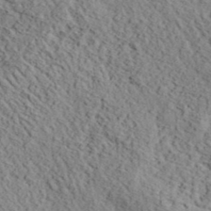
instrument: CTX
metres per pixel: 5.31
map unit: eHh
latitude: 37.5371
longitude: -80.3845
